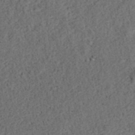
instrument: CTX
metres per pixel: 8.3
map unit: ANa
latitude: 39.4993
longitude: 21.7855
